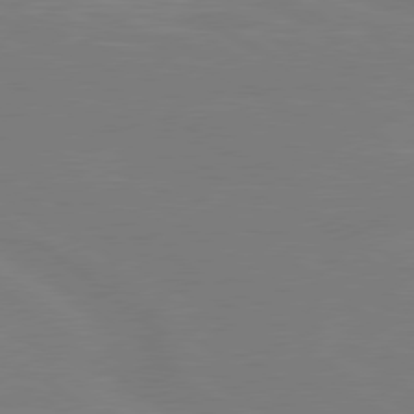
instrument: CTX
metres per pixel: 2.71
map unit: Hpe
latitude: 79.0837
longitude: -148.1200
